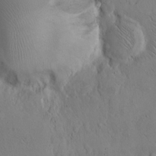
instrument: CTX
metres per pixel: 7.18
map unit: Hto
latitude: 10.3090
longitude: -57.7071
